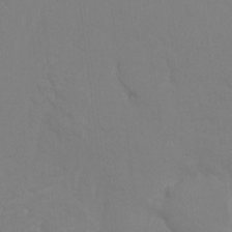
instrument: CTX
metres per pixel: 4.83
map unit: Ht
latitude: -9.3698
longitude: -34.0255
